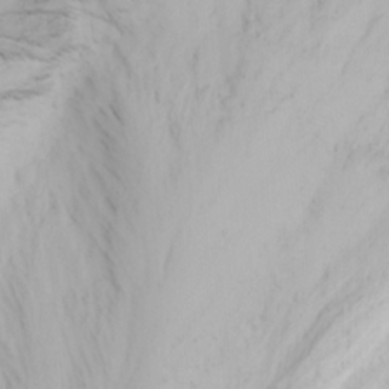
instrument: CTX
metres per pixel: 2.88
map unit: Nhu
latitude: -4.1228
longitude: -87.3481
